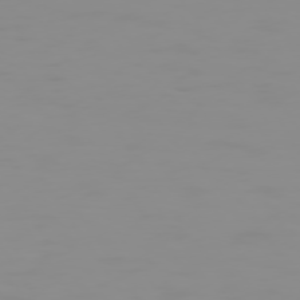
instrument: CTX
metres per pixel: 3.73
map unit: Hpe
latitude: 74.2523
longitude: -127.7072
